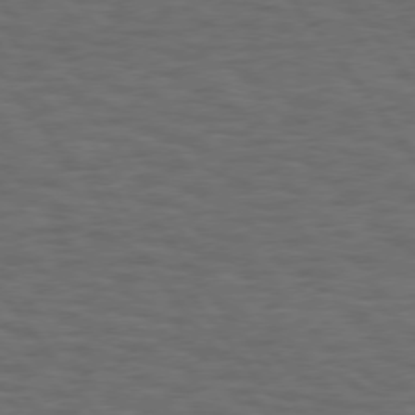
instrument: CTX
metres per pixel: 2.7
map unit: Hpe
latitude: 75.2348
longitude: -136.5168
